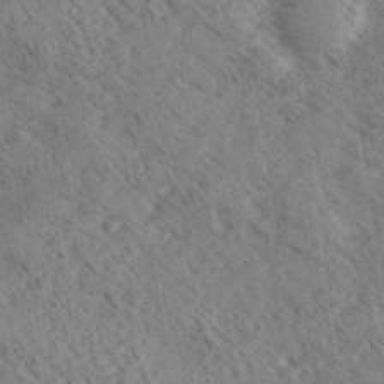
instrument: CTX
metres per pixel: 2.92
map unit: eHh
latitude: 34.7435
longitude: -140.5167
